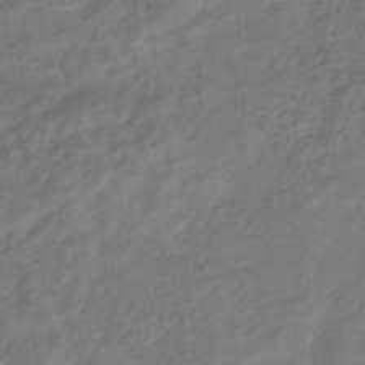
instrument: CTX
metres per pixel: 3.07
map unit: eHb
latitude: -35.6344
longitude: 81.3510
